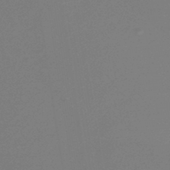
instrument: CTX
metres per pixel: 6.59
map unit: HNb
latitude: -45.6911
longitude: 56.6896
